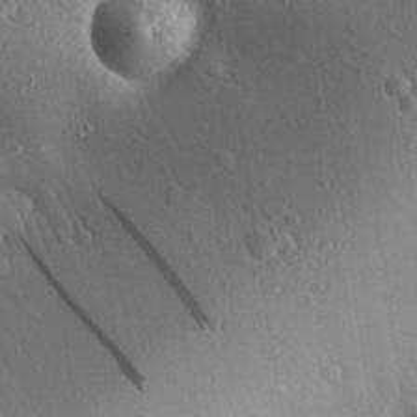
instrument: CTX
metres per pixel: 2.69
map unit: Aa
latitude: 28.7624
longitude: -131.5938
